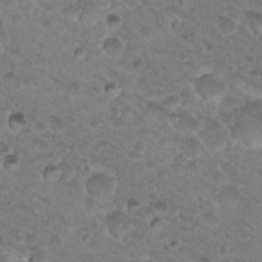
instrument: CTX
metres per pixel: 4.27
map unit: Nhu
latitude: 18.8380
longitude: -32.8191
